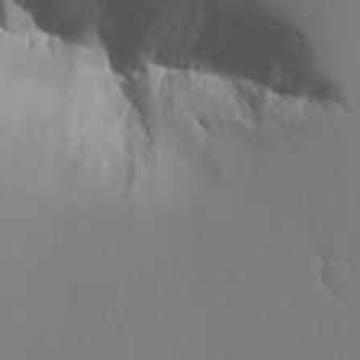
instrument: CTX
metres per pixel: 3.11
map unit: Aa
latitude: 11.6316
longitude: -127.5560
